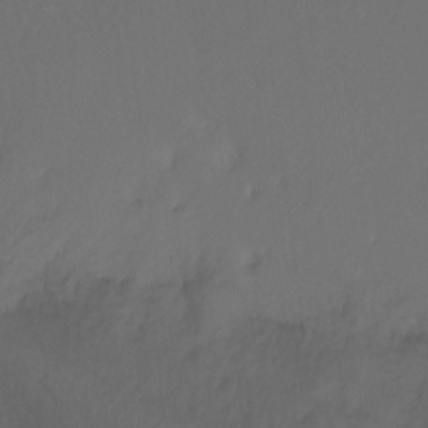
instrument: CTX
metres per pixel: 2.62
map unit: Ht
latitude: -11.6911
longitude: -35.4237
